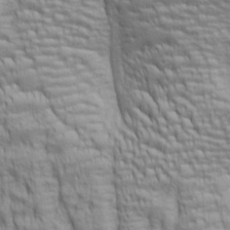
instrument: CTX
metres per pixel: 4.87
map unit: lAa
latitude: 6.2334
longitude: -115.5560
